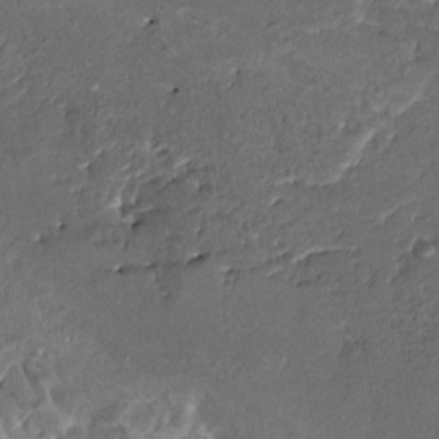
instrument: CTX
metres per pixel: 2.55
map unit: HNhu
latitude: 4.2900
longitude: 8.0472
